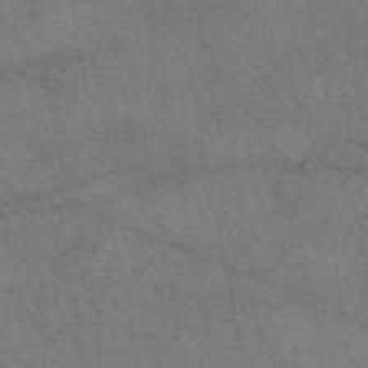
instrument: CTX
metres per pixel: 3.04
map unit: eAb
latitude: 51.0836
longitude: 115.0864
